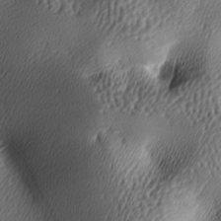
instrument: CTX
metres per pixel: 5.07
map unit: lAa
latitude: -5.8800
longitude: -122.7813
